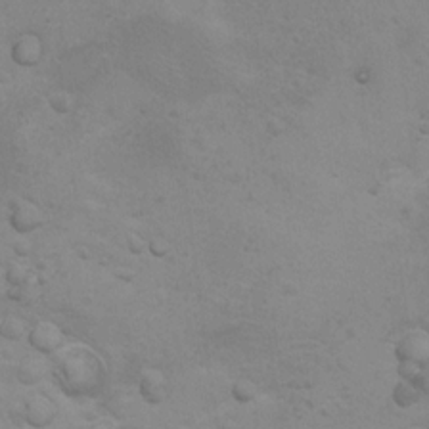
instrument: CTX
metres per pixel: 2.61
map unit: Hto
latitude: 11.5560
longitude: -35.7449
